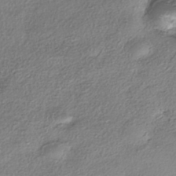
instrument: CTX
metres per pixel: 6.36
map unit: eHh
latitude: -41.6911
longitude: 122.8408
